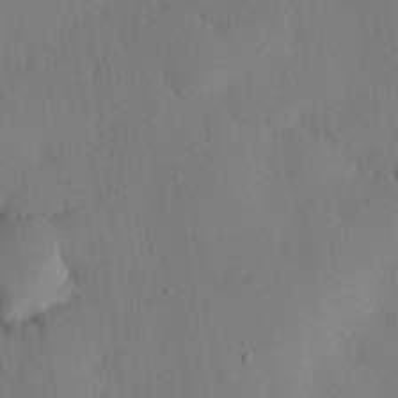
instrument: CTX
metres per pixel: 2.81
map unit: eHh
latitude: 26.2334
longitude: -80.2145
